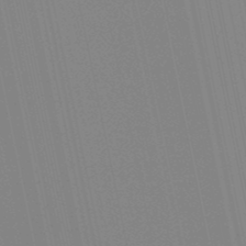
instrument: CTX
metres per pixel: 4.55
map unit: lHb
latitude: -48.9353
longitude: 75.4644
